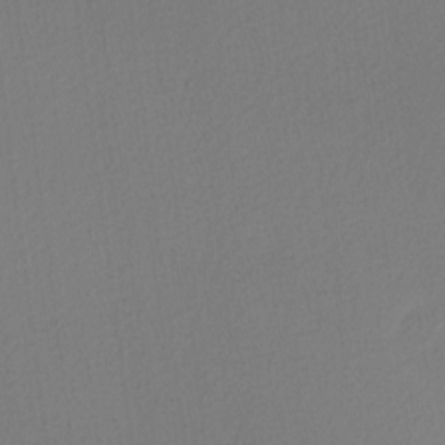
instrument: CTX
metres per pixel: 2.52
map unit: Nhu
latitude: 0.3278
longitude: -79.3860
